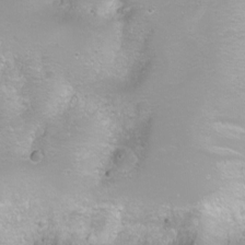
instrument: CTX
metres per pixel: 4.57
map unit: Nhu
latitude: -8.5763
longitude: -72.6868
